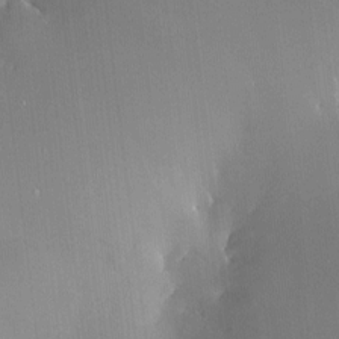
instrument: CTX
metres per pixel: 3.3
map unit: HNhu
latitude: 6.4223
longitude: 8.8219
